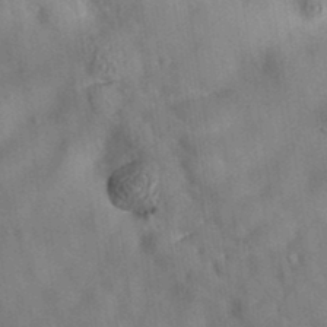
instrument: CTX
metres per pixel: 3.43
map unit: eAb
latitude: 34.9891
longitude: 108.8975
